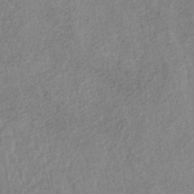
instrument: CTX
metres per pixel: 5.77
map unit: lHb
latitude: -40.1039
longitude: 68.9541
